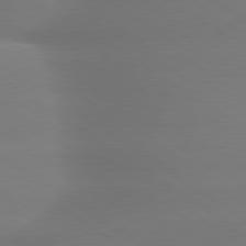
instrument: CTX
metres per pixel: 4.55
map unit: lApd
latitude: 79.7828
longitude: -134.5545
